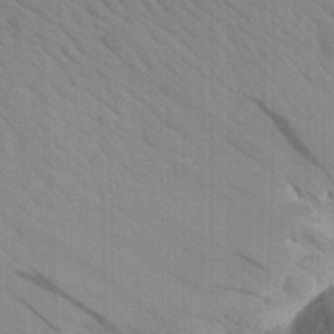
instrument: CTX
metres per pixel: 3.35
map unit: Aa
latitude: 30.2145
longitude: -138.5735
